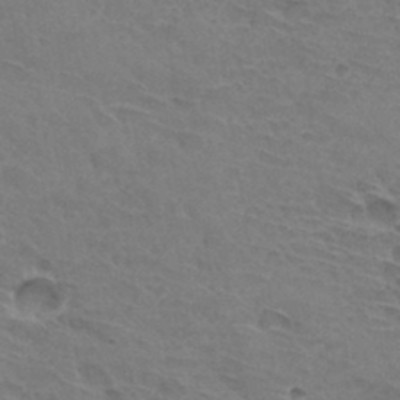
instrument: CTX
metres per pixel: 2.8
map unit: Hto
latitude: 33.4804
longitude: -45.5749
